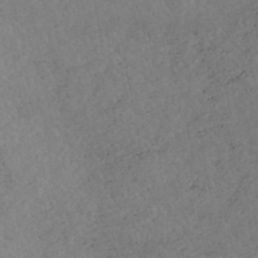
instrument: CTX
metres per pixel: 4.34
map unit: HNhu
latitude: -46.5384
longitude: 97.0298
